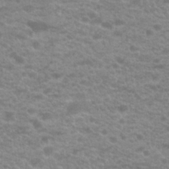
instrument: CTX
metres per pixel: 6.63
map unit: Hto
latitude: 20.8569
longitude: -37.1026
